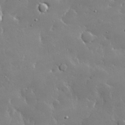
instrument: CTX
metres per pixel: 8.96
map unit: lHvf
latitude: 32.7624
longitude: -92.9324
